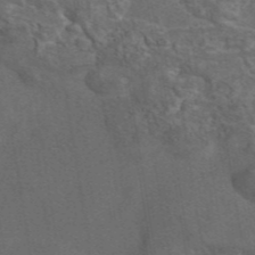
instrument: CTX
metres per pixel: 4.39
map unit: eAb
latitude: 43.8017
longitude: 111.0486
